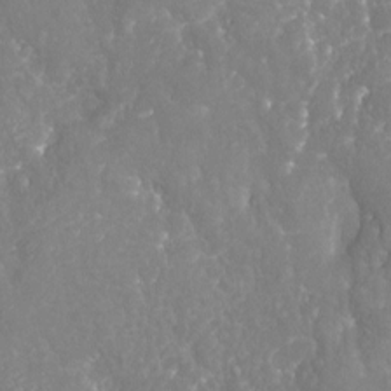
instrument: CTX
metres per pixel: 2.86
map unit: Nhu
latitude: -19.2187
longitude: -58.1767
